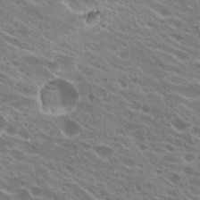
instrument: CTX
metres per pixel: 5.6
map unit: Hto
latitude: 23.1214
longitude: -38.6301
